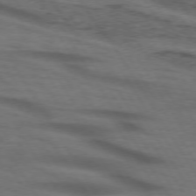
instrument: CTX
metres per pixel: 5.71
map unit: lApd
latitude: 73.7828
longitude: -73.9151
